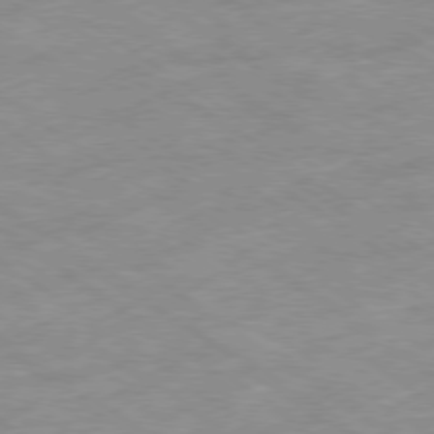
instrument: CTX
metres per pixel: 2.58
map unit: Hpe
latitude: -78.9541
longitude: -21.6694
